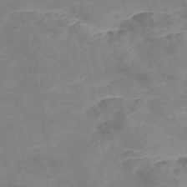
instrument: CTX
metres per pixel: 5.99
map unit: Nve
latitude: -57.0297
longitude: 50.7274
